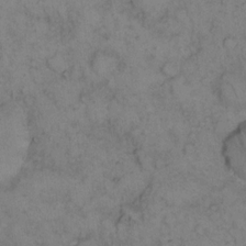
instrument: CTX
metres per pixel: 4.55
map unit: eHh
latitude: 14.4223
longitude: -63.4427
